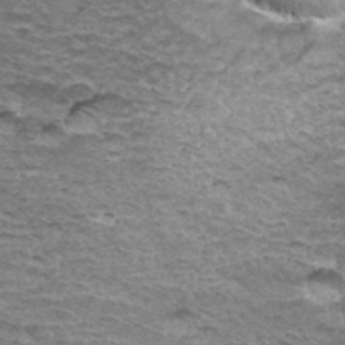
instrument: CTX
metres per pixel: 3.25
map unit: Hto
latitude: 36.6680
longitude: -42.9325
